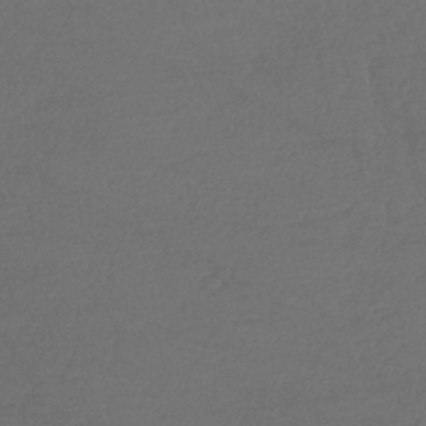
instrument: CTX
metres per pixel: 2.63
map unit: lHb
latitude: -43.0675
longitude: 69.1431
